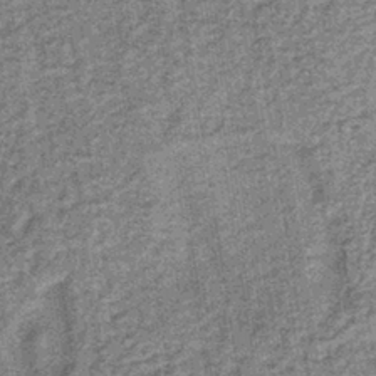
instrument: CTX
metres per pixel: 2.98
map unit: lHb
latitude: -38.2361
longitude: 64.1984
